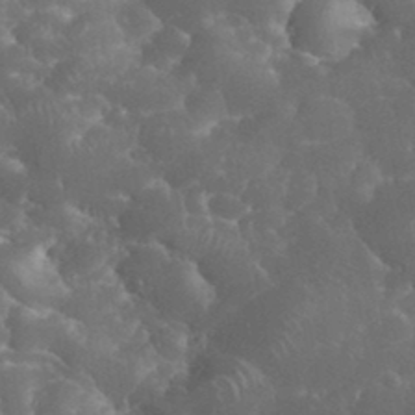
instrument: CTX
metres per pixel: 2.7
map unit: eHh
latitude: 33.9717
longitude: -63.9528
